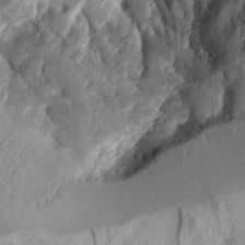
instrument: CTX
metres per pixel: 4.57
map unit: Aa
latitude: 11.9528
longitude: -126.3656
